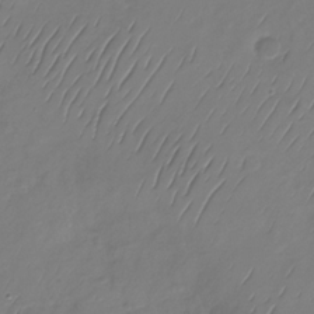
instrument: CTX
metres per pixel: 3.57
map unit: Nhu
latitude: -29.3510
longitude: -59.0459
